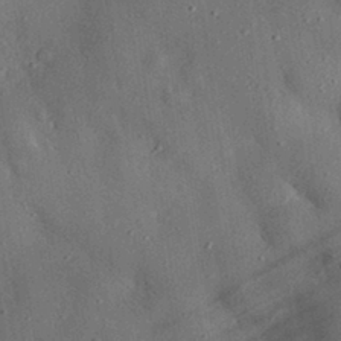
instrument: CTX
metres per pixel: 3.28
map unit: eHh
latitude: 30.9136
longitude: -80.3089
